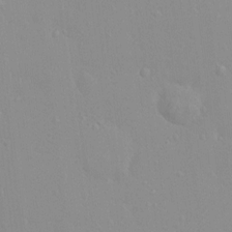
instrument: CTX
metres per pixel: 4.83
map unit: HNhu
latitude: 5.7639
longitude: 2.1794
